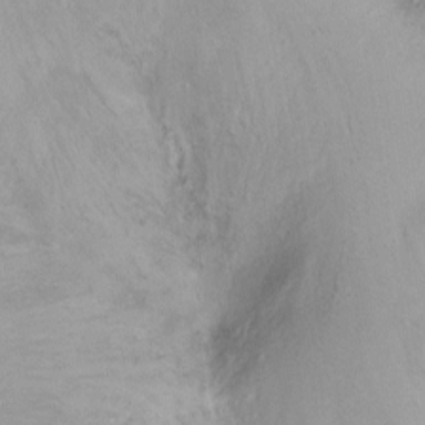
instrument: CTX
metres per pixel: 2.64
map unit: Nhu
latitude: -8.7463
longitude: -42.1956
